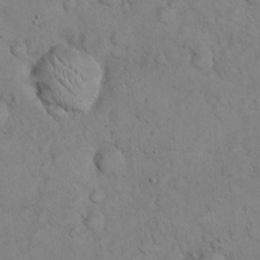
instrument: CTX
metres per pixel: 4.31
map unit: eHh
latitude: 22.0444
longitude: -58.9325
